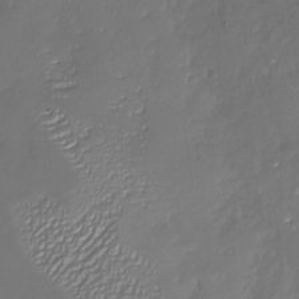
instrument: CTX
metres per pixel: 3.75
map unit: Nhu
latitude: -26.5762
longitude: -58.4034
